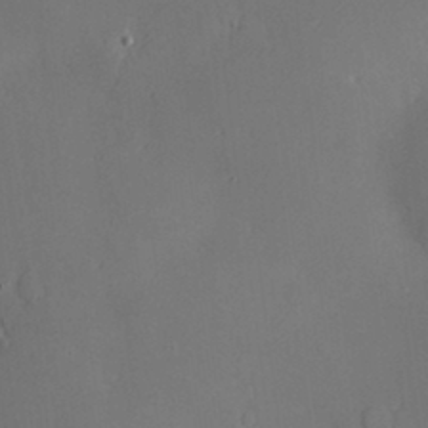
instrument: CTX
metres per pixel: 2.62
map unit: Hve
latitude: -9.1431
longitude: 175.0297
